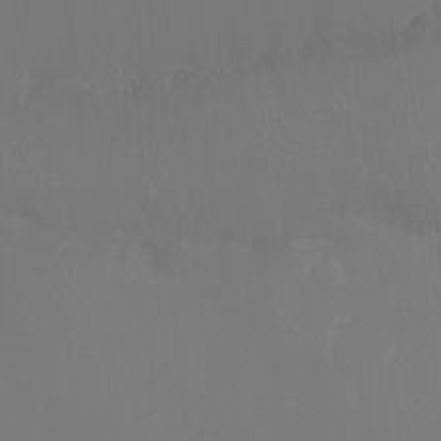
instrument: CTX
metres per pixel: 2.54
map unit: Ht
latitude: -15.7100
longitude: -41.2348
